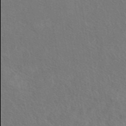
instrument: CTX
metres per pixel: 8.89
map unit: eAb
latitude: 42.6868
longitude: 110.0094
